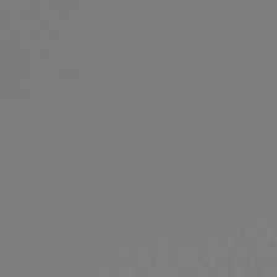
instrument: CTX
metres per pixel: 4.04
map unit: lHb
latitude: -49.6722
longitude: 70.0094
